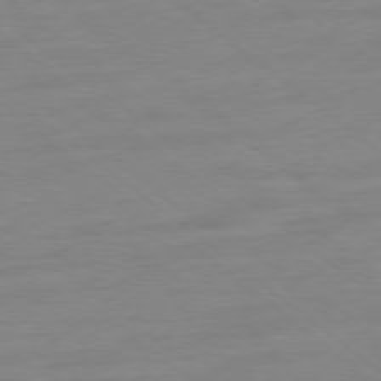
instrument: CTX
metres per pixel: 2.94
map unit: Ap
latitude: -78.4062
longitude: -98.5734
